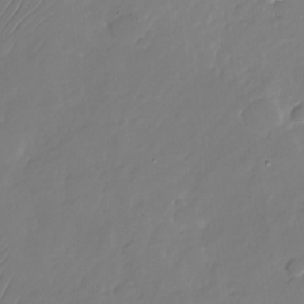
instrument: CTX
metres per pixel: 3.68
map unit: Nhu
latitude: -27.0486
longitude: -70.9891
